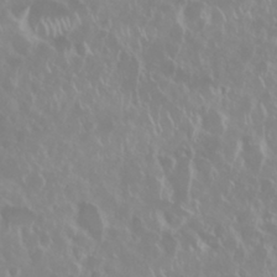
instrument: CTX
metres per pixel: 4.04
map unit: Nhu
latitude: 28.5357
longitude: -61.7827
